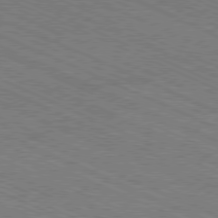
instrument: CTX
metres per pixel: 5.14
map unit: Ap
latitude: -81.0298
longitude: -75.4993
